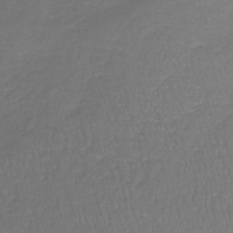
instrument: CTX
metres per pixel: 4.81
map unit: lHb
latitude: -39.4077
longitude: 69.9556
